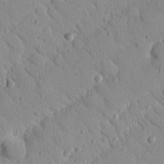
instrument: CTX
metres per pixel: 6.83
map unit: Nhu
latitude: 22.6112
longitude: -75.8772
